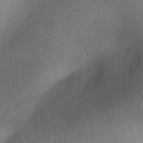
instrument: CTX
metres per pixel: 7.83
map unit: eHh
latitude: 23.5560
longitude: -70.7624
